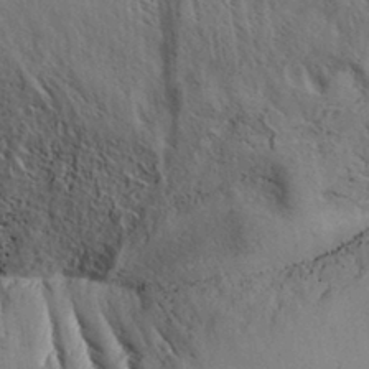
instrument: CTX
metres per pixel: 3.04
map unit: Aa
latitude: 33.1214
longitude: -138.5357
